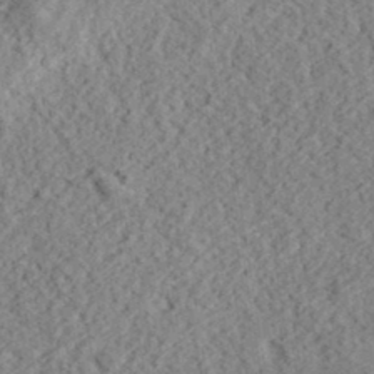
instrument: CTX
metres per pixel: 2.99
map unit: eHh
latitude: 36.3279
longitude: -79.1026
